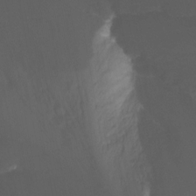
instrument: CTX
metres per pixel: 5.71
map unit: Nhu
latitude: -13.1620
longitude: -57.7449
